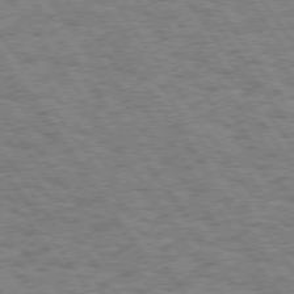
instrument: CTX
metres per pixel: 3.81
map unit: Hpe
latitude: 74.2334
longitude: -138.7813
